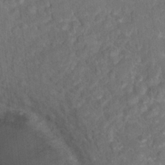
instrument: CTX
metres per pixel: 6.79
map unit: Hto
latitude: 17.4993
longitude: -40.5356
